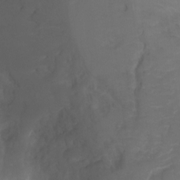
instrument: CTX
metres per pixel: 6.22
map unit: Ht
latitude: 0.1200
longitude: -38.7057
